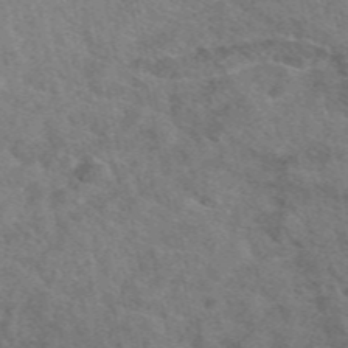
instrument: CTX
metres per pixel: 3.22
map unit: eAb
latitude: 49.2726
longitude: 113.7100
